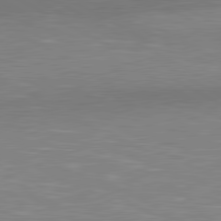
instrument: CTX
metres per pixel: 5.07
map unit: lApd
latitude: 80.9892
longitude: -172.7246
